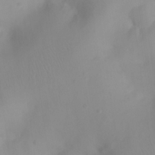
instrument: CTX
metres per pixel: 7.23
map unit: eHh
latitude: 25.8961
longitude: -64.7435
